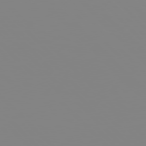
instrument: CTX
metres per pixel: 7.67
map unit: Hpe
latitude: 77.4426
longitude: -161.7072
